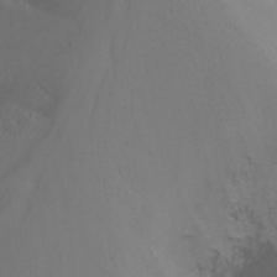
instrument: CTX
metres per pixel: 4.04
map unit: Nhu
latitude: -14.2173
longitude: -55.8583
